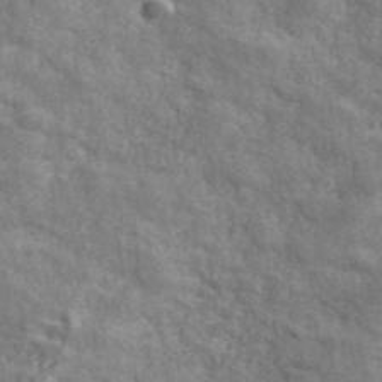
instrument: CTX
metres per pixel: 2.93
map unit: eHh
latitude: 42.8758
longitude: -91.7450
